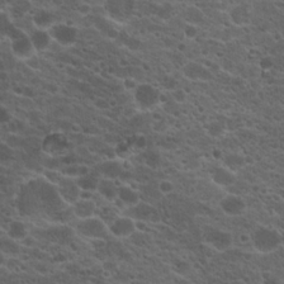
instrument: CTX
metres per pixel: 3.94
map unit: Hto
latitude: 19.8961
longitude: -36.2712
